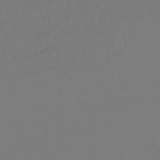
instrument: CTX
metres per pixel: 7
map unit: HNhu
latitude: -42.4440
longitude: 93.4832
